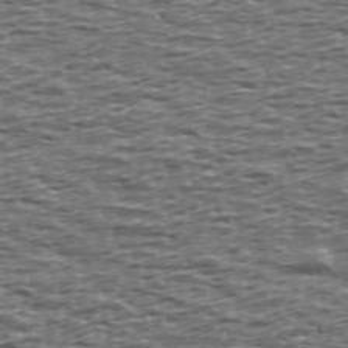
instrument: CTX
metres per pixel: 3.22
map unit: Ave
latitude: 39.5938
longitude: -112.8569
